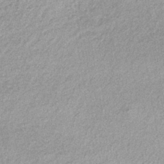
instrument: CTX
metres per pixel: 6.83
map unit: lHb
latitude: -38.5573
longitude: 67.7289
